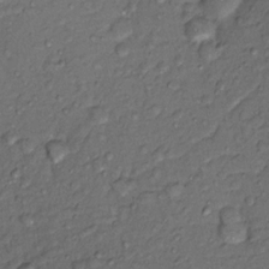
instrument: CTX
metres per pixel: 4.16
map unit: Nhu
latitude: 12.9703
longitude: -28.9891
